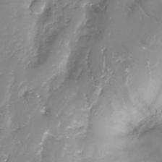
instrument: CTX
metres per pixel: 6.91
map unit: Nhe
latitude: -31.8989
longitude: -92.8758
